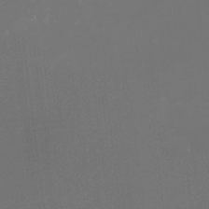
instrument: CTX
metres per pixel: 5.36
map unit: eHh
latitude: -1.6155
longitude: -79.4994
